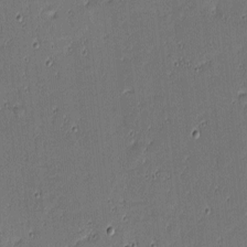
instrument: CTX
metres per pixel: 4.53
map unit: eHh
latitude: -3.8233
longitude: -82.4412
